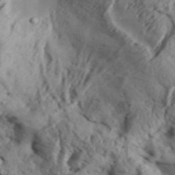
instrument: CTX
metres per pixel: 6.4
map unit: Aa
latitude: 32.3089
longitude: -136.2901
